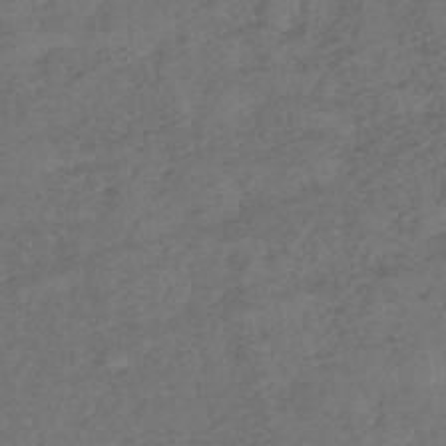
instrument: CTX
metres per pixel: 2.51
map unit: lHb
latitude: -39.8800
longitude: 68.6707
